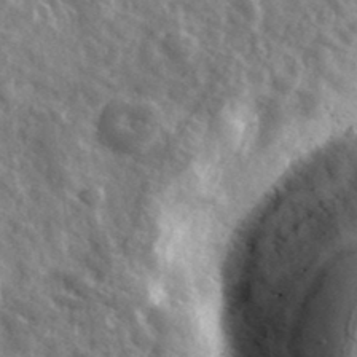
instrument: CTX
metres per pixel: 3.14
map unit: lHvf
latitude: 36.2901
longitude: -89.7261
